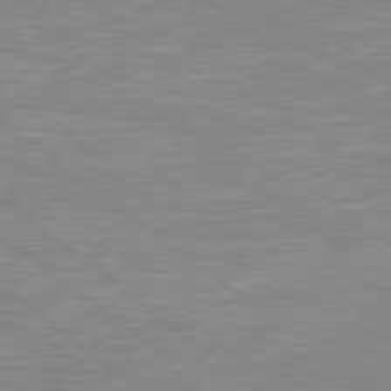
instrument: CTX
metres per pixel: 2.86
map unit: Hpe
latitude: 79.1214
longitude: -120.9703
